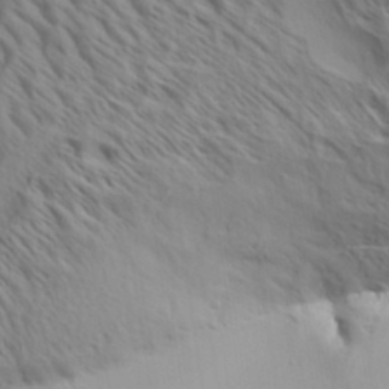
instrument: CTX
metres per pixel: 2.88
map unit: Aa
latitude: 33.1025
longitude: -138.7813
